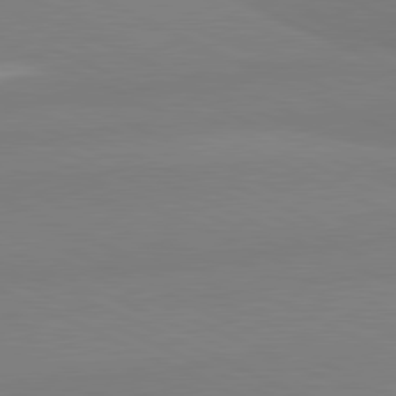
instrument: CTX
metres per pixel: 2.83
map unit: lApd
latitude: 81.2726
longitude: 178.4062
